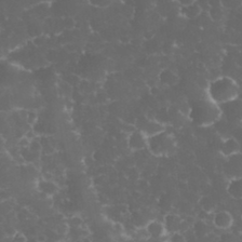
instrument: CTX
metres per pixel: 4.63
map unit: eHh
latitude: 33.1214
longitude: -62.9892
